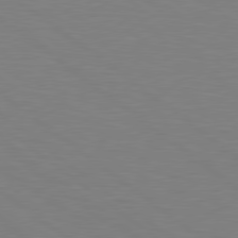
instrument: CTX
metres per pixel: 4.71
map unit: Hpe
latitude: 79.2348
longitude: -148.4790
